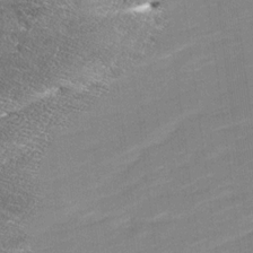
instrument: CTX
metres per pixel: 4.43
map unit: Ave
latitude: 17.0836
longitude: -136.4979
